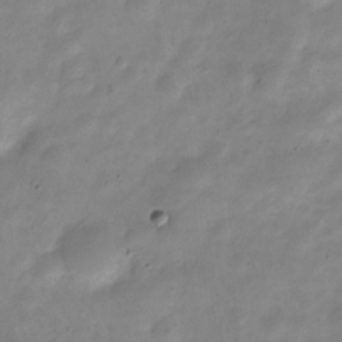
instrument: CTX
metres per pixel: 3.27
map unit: Nve
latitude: -23.7289
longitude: 105.6344
